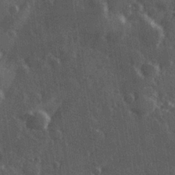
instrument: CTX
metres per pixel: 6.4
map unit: Hve
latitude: 27.1214
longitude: 147.3509
